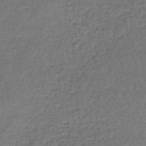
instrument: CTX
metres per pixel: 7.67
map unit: lHb
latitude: -43.9556
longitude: 67.6155
